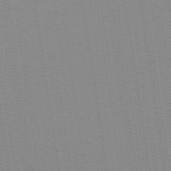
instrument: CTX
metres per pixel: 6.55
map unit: lHb
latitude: -40.8975
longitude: 53.0486
